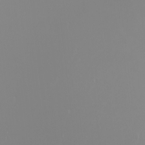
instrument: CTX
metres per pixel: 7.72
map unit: Nhu
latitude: -5.9556
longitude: -89.9339
